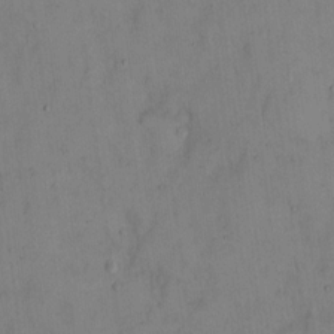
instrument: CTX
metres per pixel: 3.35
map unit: eHh
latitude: 13.3293
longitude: -61.9906
